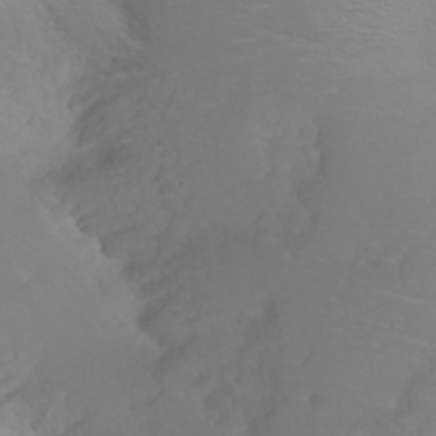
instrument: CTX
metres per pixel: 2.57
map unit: Ht
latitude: -2.2172
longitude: -61.0836
